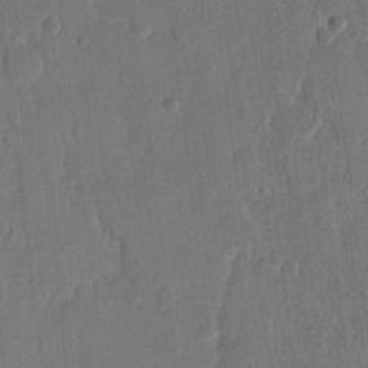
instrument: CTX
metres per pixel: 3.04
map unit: eHh
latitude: 13.7261
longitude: -68.8569
